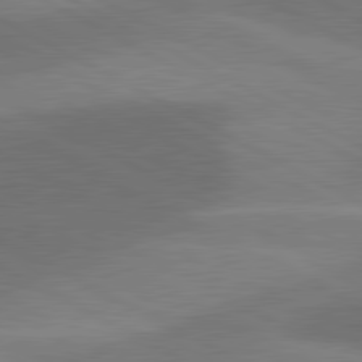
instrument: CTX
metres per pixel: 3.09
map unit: lApd
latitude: 81.0080
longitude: 125.1998
